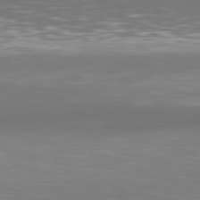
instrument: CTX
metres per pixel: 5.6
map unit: Hpe
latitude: 77.4615
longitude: -171.8583
